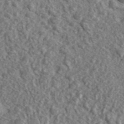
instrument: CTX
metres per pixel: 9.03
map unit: eHh
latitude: 42.3278
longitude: -89.9339
